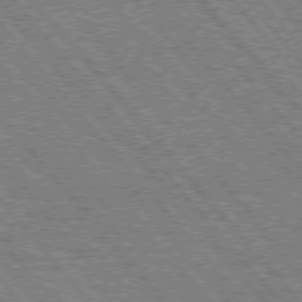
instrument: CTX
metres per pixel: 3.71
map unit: Hpe
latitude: 75.3671
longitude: -150.7435
